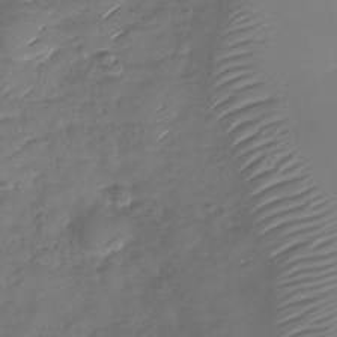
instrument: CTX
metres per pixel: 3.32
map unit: Nhu
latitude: -27.7855
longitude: -61.5371
